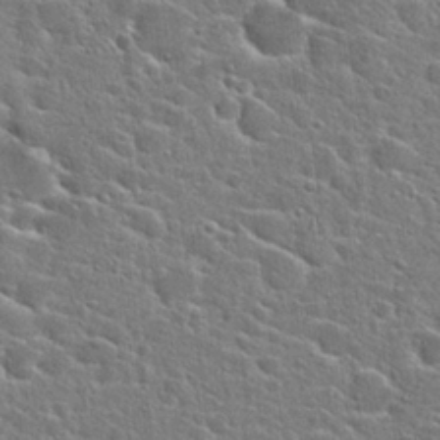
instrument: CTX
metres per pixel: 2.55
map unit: Hto
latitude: 24.5545
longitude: -44.5357
